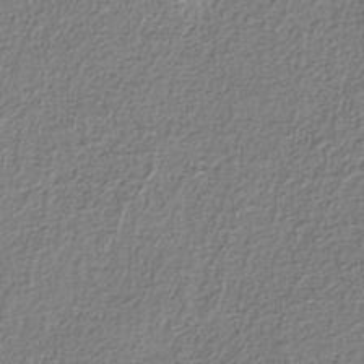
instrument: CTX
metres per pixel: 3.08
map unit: eAb
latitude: -37.8800
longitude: 52.5762
